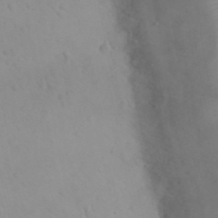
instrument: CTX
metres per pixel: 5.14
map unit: eHh
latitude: 25.0458
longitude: -66.5923
